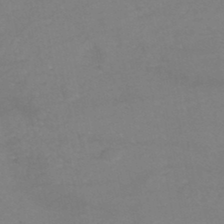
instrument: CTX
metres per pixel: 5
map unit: eHh
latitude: -45.0298
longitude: -30.4601
